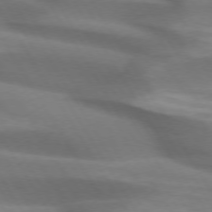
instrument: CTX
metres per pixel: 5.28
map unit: lApd
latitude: 73.8206
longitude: -51.7449
